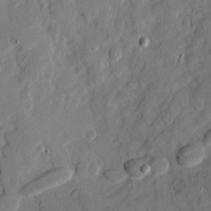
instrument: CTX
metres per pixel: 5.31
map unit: Ave
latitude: 20.4034
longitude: -129.1970
